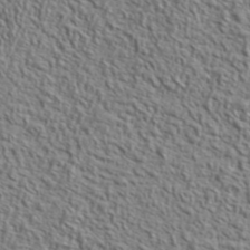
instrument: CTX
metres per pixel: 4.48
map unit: lHvf
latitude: 42.1956
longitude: -88.1011
